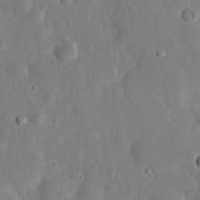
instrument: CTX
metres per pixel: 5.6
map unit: eHh
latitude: 33.3860
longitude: -75.5938
